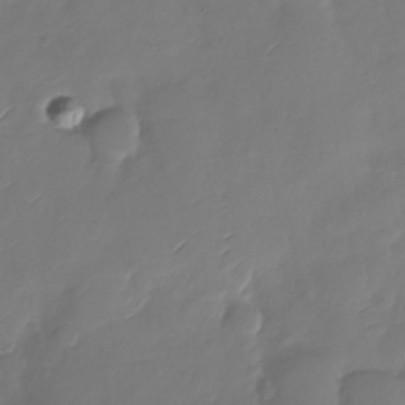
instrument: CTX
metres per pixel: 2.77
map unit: Nhu
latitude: -28.8597
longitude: -60.3656
